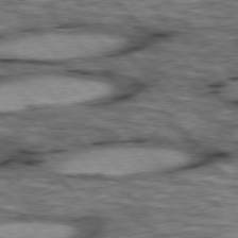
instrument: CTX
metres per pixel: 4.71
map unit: lApd
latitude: 76.6112
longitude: -49.5182
